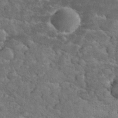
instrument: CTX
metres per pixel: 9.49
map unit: eHh
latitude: 34.6679
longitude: -65.3293
